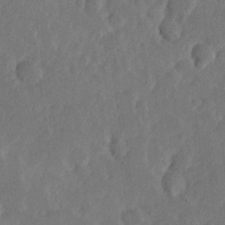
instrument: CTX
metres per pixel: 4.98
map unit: Hve
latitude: 25.5938
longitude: 144.9731
